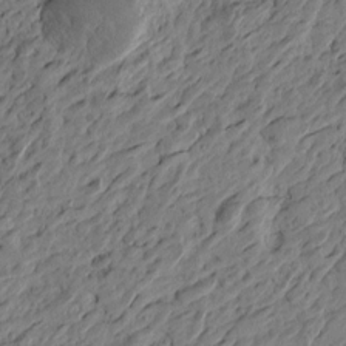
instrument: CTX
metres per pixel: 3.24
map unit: Htu
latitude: -3.7099
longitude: -179.6694
